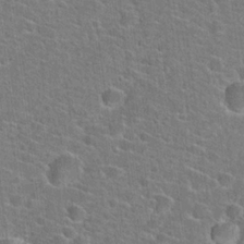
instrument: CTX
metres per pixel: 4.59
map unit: Hto
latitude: 22.5546
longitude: -44.8002
